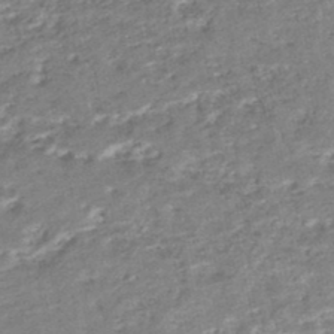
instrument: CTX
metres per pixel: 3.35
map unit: HNhu
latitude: -47.8233
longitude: 102.1417
